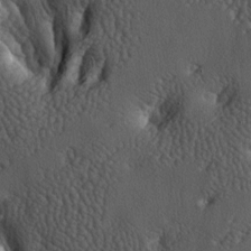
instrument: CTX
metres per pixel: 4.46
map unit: lAa
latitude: -6.6896
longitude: -125.0836
